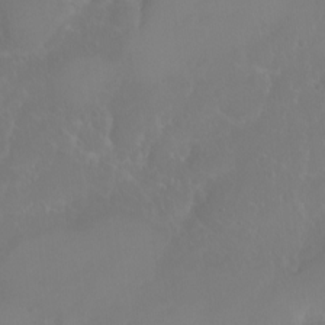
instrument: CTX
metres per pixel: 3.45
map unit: eHh
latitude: 1.0080
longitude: -55.5560
